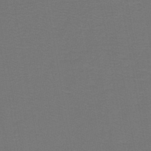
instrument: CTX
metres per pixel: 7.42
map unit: lHb
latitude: -42.4251
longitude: 53.8044
